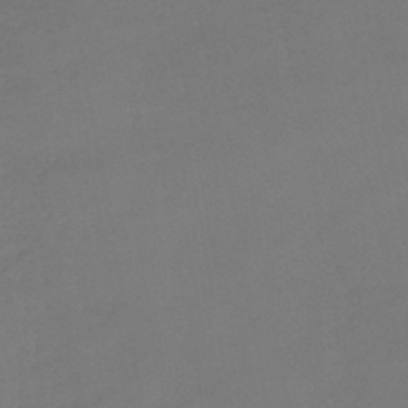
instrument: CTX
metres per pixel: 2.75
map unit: HNb
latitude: -45.4832
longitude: -35.5749
